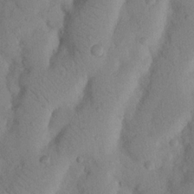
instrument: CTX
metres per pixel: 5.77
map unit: Nhu
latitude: 20.5546
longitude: -74.1767
